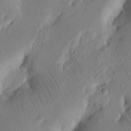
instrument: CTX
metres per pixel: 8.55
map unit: Nhu
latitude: 16.4979
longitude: -75.4615
